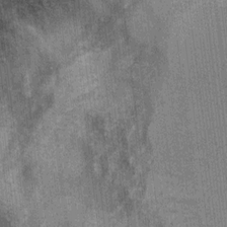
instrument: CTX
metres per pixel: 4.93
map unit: Ht
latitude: 8.4034
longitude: -36.7813
